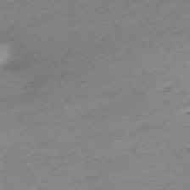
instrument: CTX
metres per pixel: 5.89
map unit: Ap
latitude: -73.3509
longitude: -68.7813
